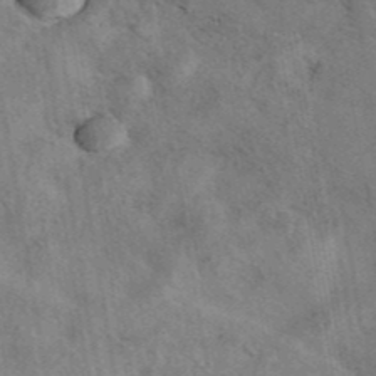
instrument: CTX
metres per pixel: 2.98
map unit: eAb
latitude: 42.3467
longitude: 107.6722
